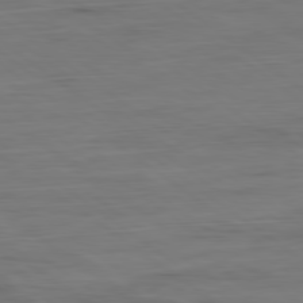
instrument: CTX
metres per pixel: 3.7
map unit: Ap
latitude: -80.2551
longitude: -68.1767
